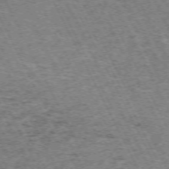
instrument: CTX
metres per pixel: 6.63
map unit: Hpe
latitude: -71.6155
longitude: 11.5399
